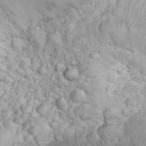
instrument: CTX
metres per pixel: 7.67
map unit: eHh
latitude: 31.7828
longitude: -64.8191
